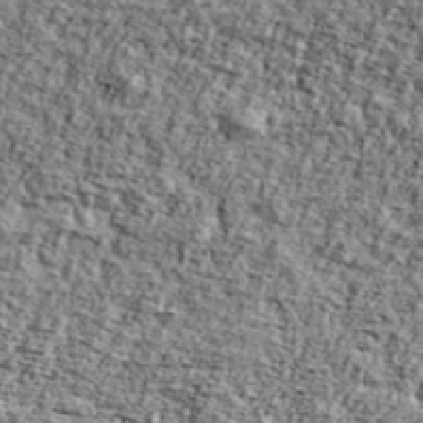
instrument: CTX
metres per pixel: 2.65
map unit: Ave
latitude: 43.2915
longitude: -110.9892
